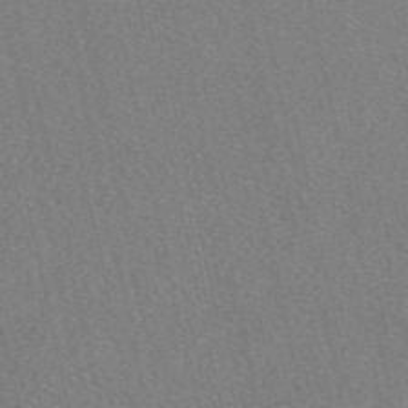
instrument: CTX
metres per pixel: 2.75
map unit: eAb
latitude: 49.1781
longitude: 112.2929
